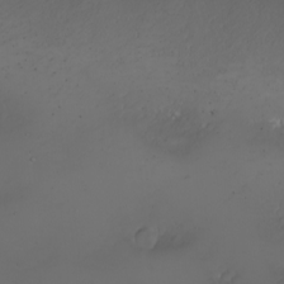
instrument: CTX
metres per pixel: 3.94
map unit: eHh
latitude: -5.5021
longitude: -87.3104
